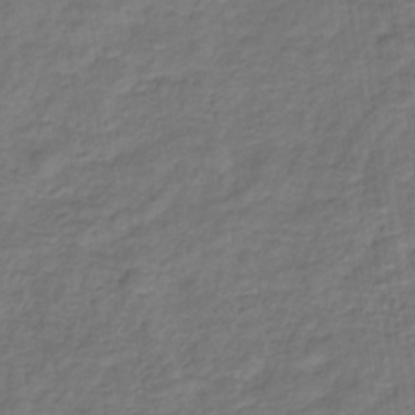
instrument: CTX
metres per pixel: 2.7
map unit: eHb
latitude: -32.6330
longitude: 73.1620
